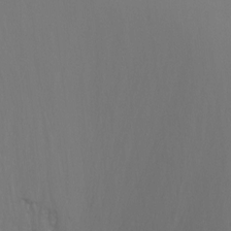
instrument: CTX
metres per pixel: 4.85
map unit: Ht
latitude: -9.4454
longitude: -37.5560
